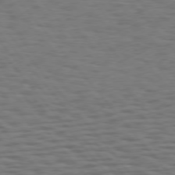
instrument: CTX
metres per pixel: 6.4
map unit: Hpe
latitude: 74.9703
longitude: -134.4979
